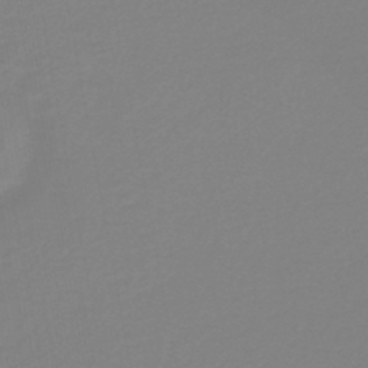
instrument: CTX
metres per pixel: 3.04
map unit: lHb
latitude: -41.1620
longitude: 63.8044
